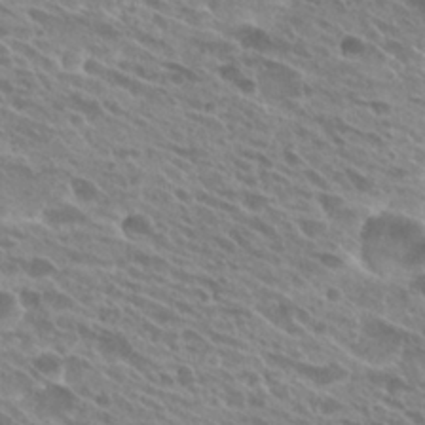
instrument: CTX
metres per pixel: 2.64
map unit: Hto
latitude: 25.4048
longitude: -40.5167
